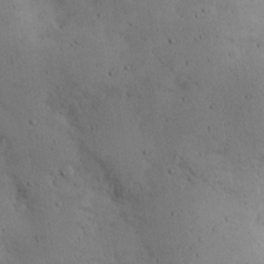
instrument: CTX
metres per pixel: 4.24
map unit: eHh
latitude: 24.6112
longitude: -72.4979
